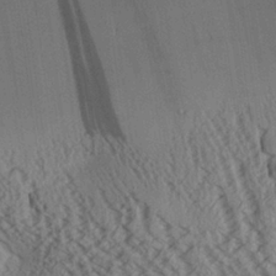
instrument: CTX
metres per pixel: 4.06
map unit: Aa
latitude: 25.8205
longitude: -134.3467
